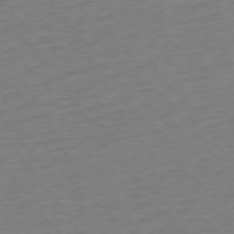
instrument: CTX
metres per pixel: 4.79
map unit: Ap
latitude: -75.5399
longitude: -65.3482
